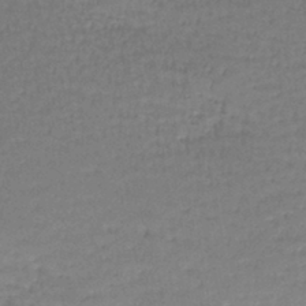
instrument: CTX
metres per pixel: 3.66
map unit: lHb
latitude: -42.8974
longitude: 58.8596
